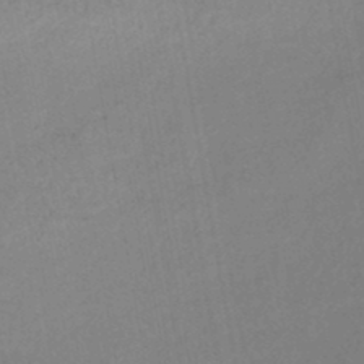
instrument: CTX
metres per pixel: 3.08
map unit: HNhu
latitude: -48.1984
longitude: 100.3495
